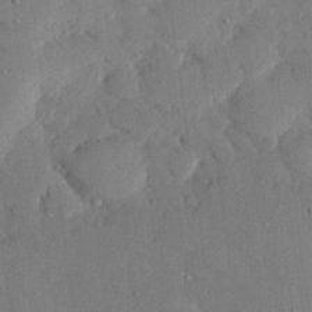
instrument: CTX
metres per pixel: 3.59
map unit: eHh
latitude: 26.3467
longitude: -80.5168
